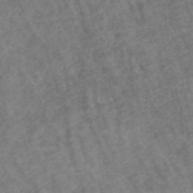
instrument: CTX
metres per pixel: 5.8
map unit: ANa
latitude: 43.1214
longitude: 27.4076
